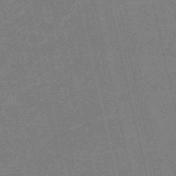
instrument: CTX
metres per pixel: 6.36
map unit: HNb
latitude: -54.7274
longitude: -40.0822
